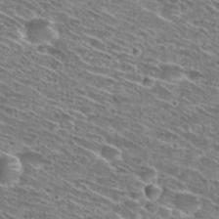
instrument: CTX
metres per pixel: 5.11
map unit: Hto
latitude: 28.7057
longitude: -45.6505
